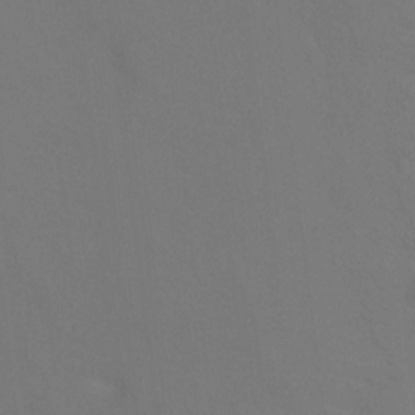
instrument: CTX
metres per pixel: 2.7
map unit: Ht
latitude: 0.7813
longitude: -34.0255
